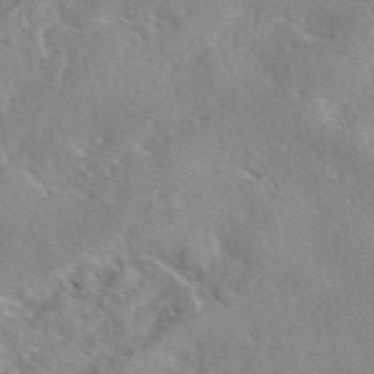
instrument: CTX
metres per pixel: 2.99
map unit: eAb
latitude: 45.7260
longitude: 112.3117
